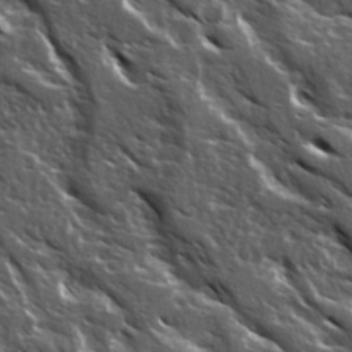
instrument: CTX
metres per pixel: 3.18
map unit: Ave
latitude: 15.3293
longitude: -132.0822
